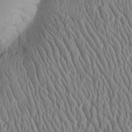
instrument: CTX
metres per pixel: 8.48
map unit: Htu
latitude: -3.9745
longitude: 157.6722
